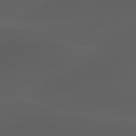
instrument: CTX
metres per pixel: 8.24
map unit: lApd
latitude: 80.1578
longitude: -88.7436
